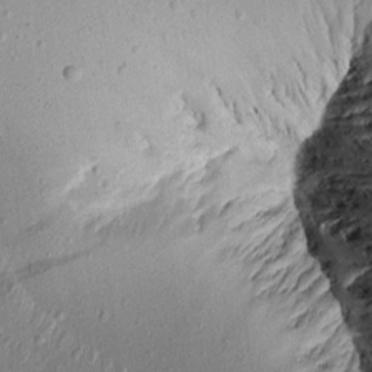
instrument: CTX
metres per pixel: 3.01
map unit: Aa
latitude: 14.4223
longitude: -143.9339
